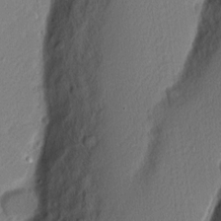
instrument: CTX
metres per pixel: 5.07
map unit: Nhu
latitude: 2.7057
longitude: -76.8002
